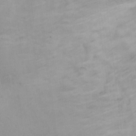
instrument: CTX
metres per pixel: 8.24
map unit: Hto
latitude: 9.9150
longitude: -35.2537
